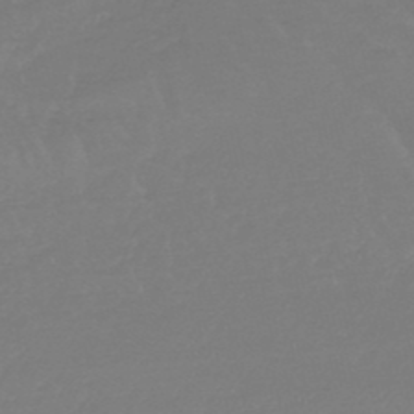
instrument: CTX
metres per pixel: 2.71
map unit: HNb
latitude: -49.5210
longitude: -52.9325
